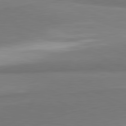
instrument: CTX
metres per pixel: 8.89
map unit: lApd
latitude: 81.8016
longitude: 162.6140
